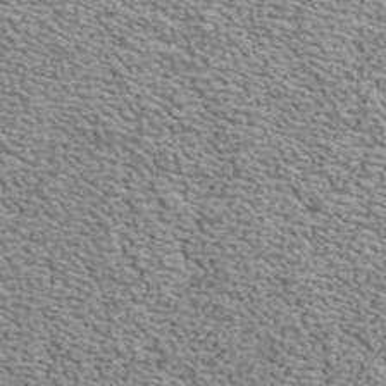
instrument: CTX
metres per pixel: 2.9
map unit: ANa
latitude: 40.1766
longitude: 20.8030
